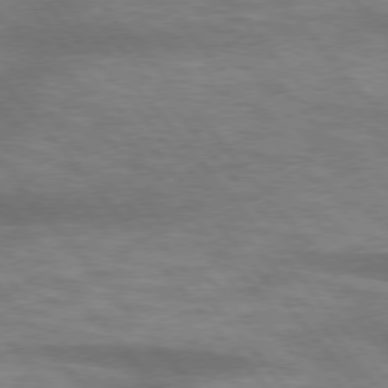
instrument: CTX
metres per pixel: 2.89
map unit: lApd
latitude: 75.6694
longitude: -58.3278
